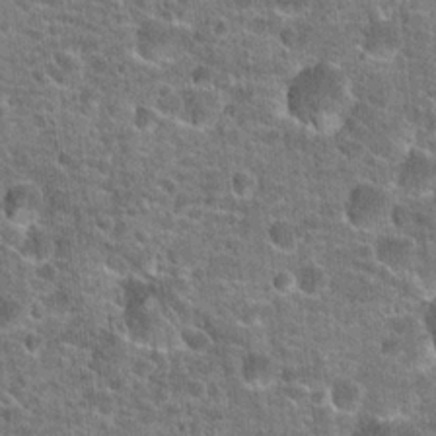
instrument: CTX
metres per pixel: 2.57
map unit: Hto
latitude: 20.7058
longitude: -44.0444
